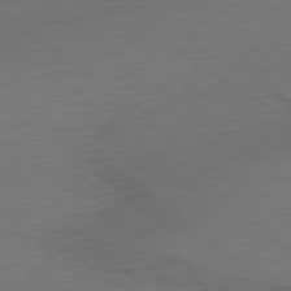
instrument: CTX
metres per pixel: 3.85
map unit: Ap
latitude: -79.2754
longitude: -56.3656
